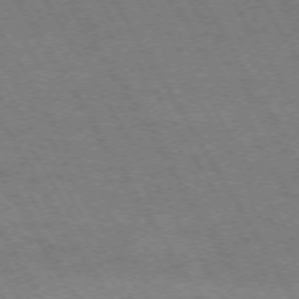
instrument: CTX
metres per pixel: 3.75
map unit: Hpe
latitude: -73.7855
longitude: 2.9352
